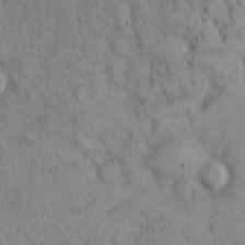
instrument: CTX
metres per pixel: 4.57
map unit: Hto
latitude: 14.4790
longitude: -58.5168
